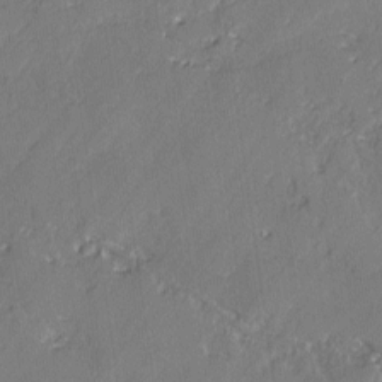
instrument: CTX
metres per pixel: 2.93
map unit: lAvf
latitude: -2.7085
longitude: -107.4804
